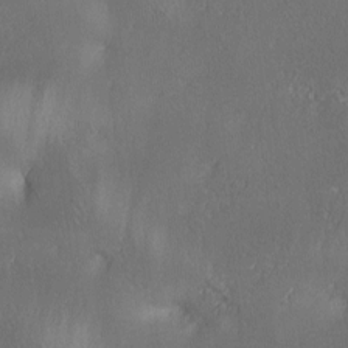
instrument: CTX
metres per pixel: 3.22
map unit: lAa
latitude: 4.1767
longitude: -117.3860
